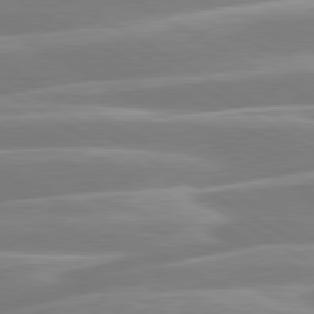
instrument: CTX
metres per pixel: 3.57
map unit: lApd
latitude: 80.5735
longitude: -128.1956
